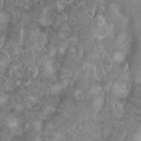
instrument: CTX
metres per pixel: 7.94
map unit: Nhu
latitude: 2.7624
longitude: -24.7057
